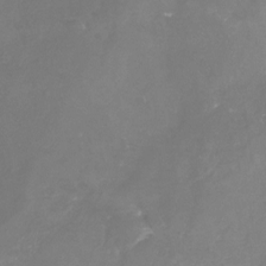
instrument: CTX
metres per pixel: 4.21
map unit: Nhu
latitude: -24.3117
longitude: -57.7071
